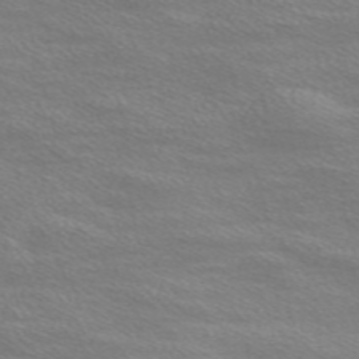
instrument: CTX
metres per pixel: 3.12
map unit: Nve
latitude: -56.9353
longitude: 60.0850
